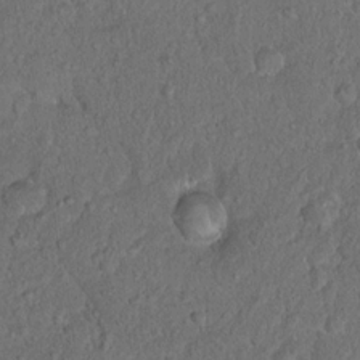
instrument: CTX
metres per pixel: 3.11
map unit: Hto
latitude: 15.3671
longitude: -40.6301
